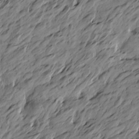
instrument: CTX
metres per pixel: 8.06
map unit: Htu
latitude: -5.2565
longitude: -178.6302
